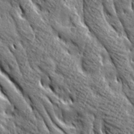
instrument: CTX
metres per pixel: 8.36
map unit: Ave
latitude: 20.5357
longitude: -135.0458
